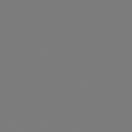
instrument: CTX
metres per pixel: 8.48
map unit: Hpe
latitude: 78.6302
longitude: -163.8017
